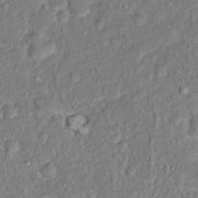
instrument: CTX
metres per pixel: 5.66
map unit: Hto
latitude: 14.7625
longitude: -33.9906
